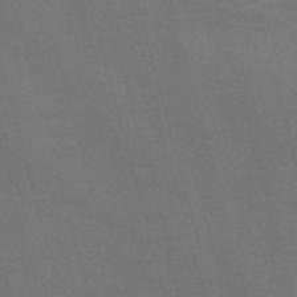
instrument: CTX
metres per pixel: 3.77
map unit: Nve
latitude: -58.4817
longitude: 65.6911
